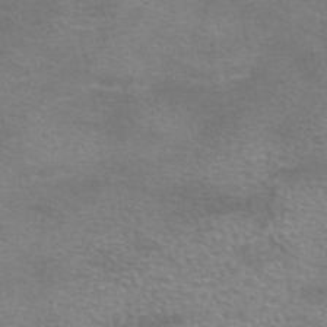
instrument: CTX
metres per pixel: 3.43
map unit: eAb
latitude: 45.5938
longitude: 102.5385
